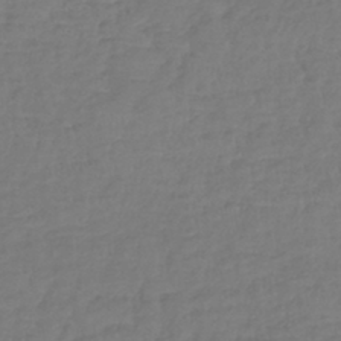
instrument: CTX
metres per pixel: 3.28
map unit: lHb
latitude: -42.3495
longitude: 74.3496
